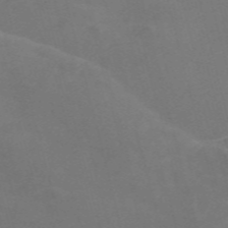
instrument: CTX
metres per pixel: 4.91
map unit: Nve
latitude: -58.3117
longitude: 57.0864
